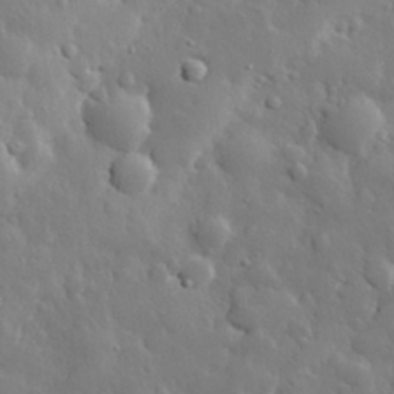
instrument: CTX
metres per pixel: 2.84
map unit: eHh
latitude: 29.2159
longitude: -78.4790
